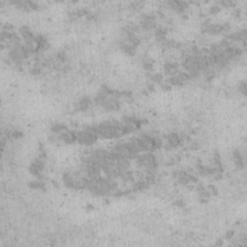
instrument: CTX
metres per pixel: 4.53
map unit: eHh
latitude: 17.0458
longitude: -63.1592
